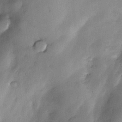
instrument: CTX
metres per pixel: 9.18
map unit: Nve
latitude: -22.9731
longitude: -138.8191
